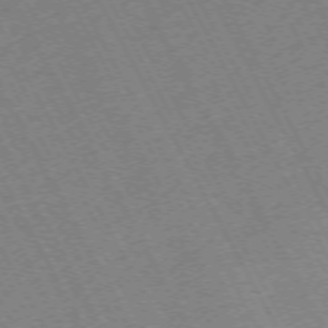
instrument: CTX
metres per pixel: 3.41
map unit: Hpe
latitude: -72.5007
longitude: 10.8975
